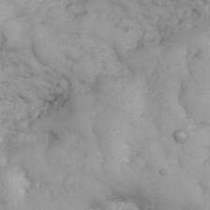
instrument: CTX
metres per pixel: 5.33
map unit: eHh
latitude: 32.1767
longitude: -66.6679
